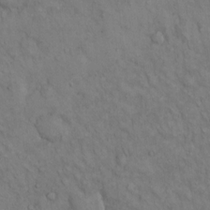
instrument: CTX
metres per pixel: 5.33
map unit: Hto
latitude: 13.0837
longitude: -59.6505
